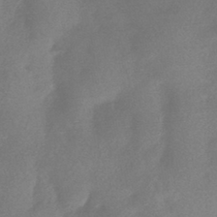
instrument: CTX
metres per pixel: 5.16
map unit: HNhu
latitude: -43.0486
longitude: 91.4833
